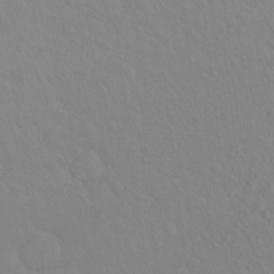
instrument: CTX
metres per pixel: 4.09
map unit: Hto
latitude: -8.1795
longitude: -46.3845
